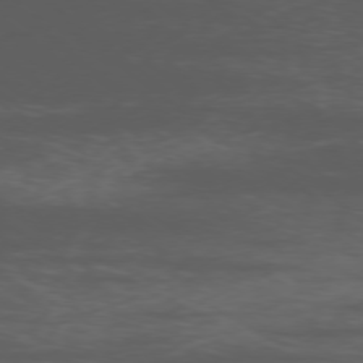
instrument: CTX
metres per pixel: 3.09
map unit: Ap
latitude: -77.0486
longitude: -66.6301
